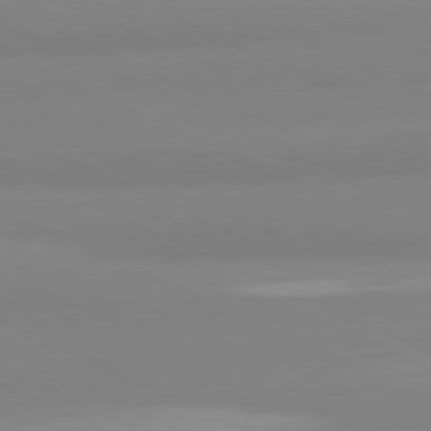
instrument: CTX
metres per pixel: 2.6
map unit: lApd
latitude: 81.7261
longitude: 178.7841
